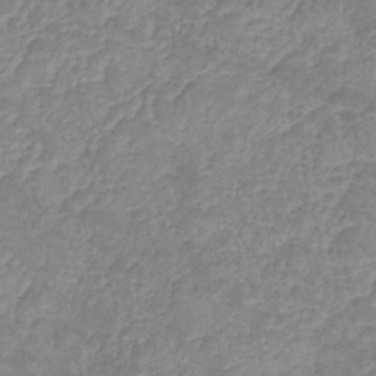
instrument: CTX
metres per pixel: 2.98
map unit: lHb
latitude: -34.8408
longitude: 72.6329
